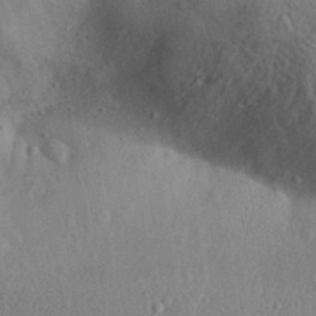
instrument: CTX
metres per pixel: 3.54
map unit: Aa
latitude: 31.4994
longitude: -145.4426
